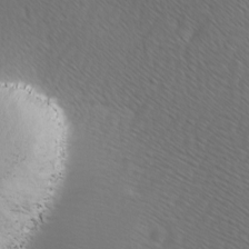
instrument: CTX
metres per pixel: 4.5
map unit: Ave
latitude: 8.3656
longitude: -105.9906
